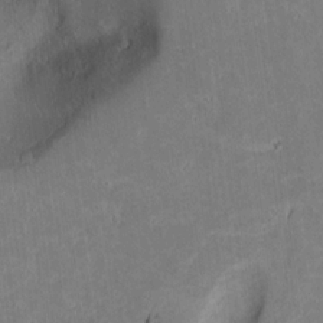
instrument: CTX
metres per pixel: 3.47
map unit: lAvf
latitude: 8.2523
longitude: 168.1039
